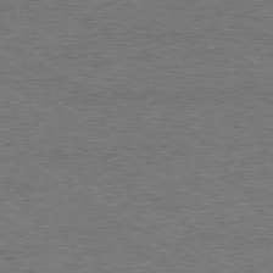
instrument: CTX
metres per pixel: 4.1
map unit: Ap
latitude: -80.3307
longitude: -87.3481
